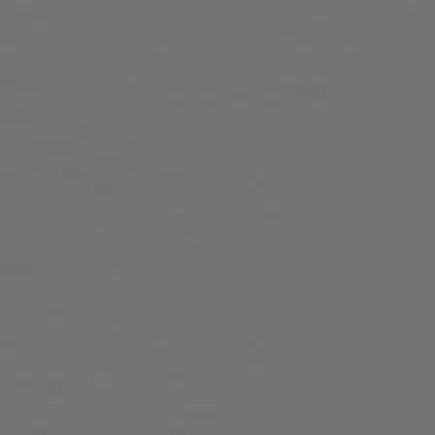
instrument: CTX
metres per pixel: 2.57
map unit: Hpe
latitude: 76.9324
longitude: -135.4993
